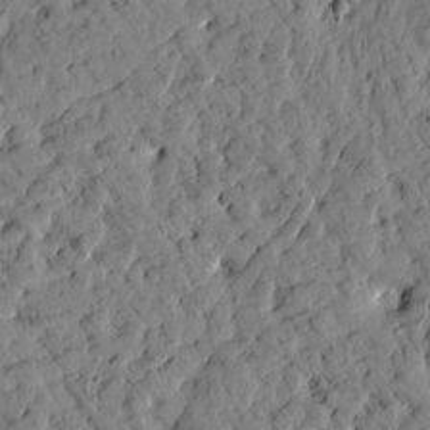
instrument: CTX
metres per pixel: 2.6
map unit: Htu
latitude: 1.3859
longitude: 179.7288
